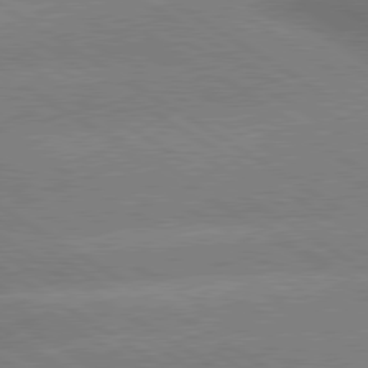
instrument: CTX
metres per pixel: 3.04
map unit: lApd
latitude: 79.9150
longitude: -152.1956
